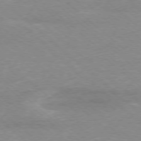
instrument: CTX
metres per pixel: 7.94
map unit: Ap
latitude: -77.6344
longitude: -92.9702
